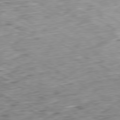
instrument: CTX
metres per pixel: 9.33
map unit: Ap
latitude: -80.5196
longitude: -84.3278
